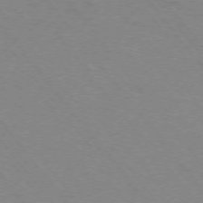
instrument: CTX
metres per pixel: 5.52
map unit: Ap
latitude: -75.4644
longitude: -69.8206
